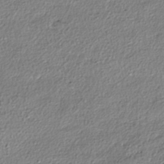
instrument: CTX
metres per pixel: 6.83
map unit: eHh
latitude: -41.9367
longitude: 123.1431
